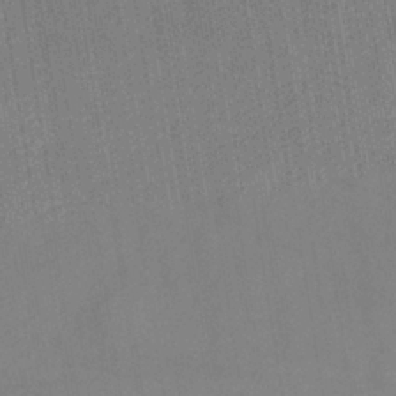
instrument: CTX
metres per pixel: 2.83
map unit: HNb
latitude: -36.1227
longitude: 50.5007
